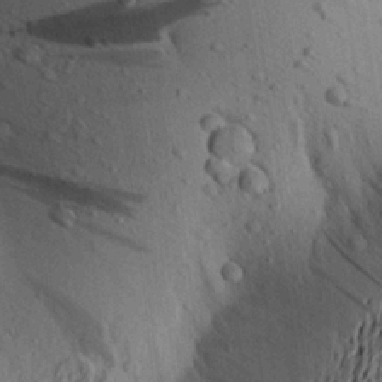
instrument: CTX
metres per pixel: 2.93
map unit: Aa
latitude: 21.2159
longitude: -149.6316
